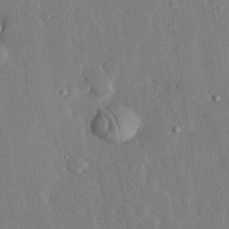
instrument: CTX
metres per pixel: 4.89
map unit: lHvf
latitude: 33.2915
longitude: -92.2144
